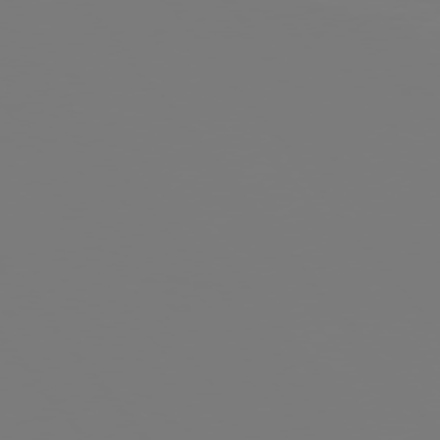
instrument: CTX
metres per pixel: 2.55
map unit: Hpe
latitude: 75.8583
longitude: -142.1389
